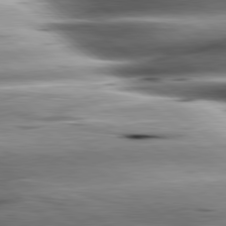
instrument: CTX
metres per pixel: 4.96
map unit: lApd
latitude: 80.6113
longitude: -143.8961
